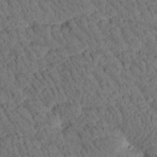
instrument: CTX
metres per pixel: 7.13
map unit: Htu
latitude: -1.7856
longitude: 179.3131
